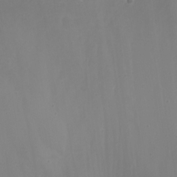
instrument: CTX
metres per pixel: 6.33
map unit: Nhu
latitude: 22.5546
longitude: -63.9717
